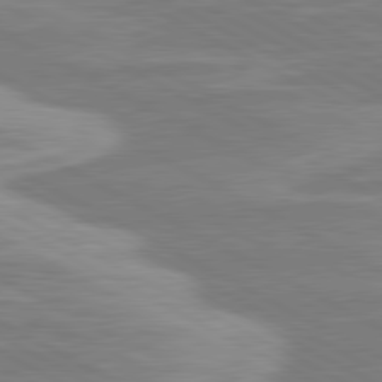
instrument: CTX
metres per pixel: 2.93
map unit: lApd
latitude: 80.7435
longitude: -173.8016
